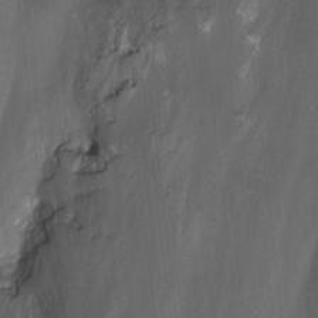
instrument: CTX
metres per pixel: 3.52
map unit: Nhu
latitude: -15.3132
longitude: -57.1025
